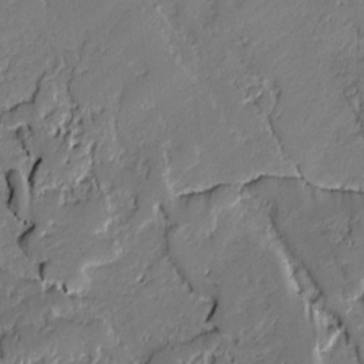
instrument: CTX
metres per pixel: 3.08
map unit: lAvf
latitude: -1.1809
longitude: -108.4601
